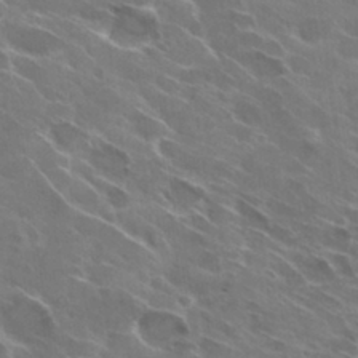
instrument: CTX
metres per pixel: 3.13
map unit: Hto
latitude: 29.6127
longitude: -43.7450
